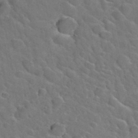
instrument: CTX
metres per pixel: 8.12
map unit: Hto
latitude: 35.5749
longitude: -49.1403
